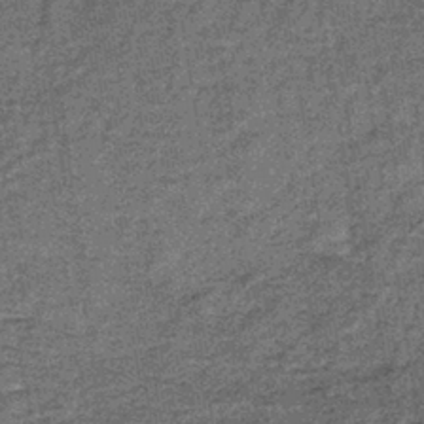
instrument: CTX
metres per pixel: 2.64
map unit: lHb
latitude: -38.9541
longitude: 65.8612
